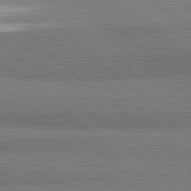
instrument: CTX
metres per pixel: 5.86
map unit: lApd
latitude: 82.2333
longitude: 162.0094
